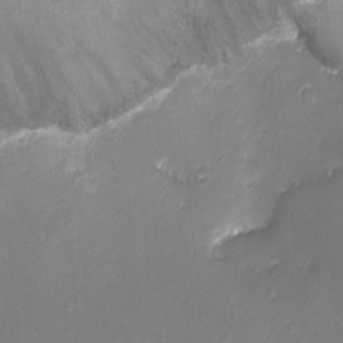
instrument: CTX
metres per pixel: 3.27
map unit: Nhu
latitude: -11.9556
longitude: -34.8758
